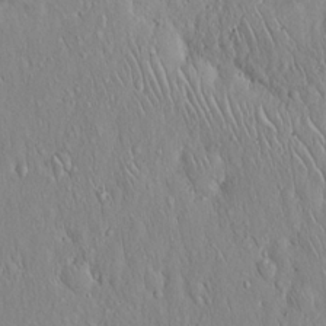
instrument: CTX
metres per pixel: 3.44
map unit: Hto
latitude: 16.9136
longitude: -58.2145
